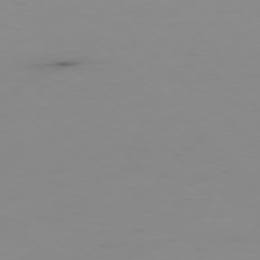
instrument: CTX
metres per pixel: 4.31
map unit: Hpe
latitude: -78.2739
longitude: 14.9920
